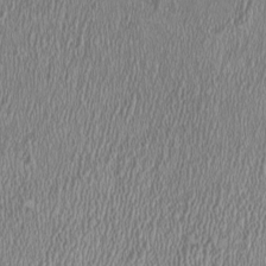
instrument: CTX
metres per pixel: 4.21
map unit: HNhu
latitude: -0.9164
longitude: 1.7478
